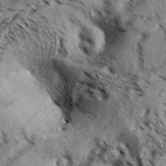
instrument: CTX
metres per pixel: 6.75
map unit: Aa
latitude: 32.7057
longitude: -137.4238
